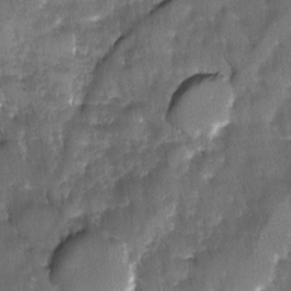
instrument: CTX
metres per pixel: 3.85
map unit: Ave
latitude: -11.3321
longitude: -119.1025
